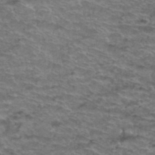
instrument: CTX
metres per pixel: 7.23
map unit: Hto
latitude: 38.2333
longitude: -43.6883
